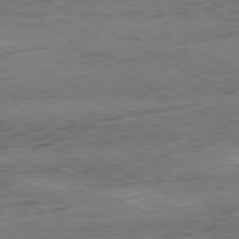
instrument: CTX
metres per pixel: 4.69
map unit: Ap
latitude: -81.2187
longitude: -62.9703
